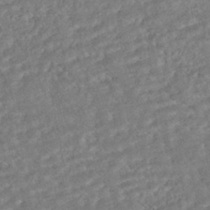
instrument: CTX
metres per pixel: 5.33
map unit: HNhu
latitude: -45.5966
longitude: 100.4062
